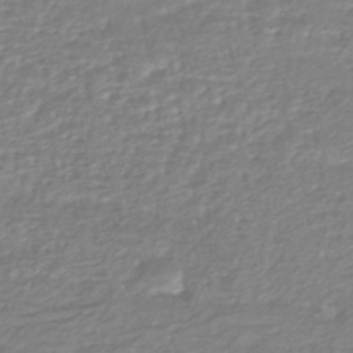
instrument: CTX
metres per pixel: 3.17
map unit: HNhu
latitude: -47.1620
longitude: 96.7274
